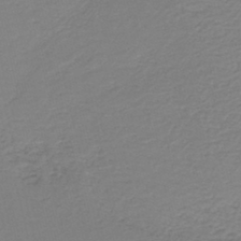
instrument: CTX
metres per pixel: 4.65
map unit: HNb
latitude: -42.2550
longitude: 50.3684
